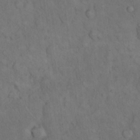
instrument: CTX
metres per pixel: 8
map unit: eHh
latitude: 17.6505
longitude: -63.7828
